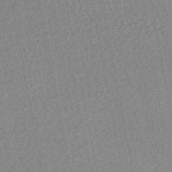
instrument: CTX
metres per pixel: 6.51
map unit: HNhu
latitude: -47.7288
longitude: 102.9920
